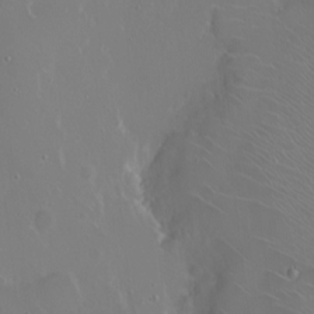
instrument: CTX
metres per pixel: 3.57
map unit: eHh
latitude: 1.2537
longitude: -54.5923
